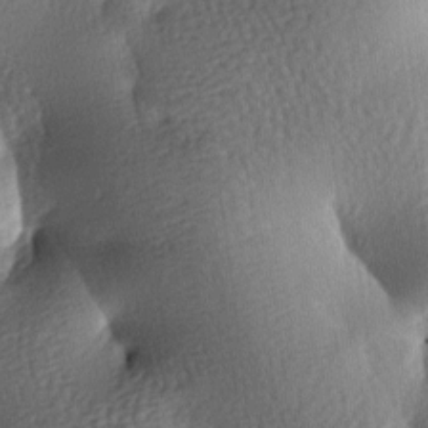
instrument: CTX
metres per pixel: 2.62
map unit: lAa
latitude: -7.7100
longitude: -127.1403
